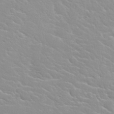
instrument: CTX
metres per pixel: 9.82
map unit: Nhu
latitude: 30.3468
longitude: -50.8191
